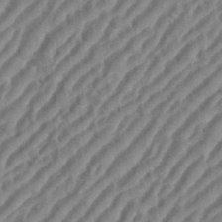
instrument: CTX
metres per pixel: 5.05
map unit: eHh
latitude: 36.2145
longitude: -134.3656
